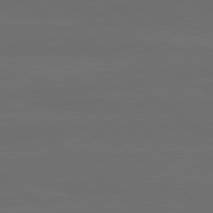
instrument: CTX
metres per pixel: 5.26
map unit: lApd
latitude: 80.1578
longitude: -115.4615
